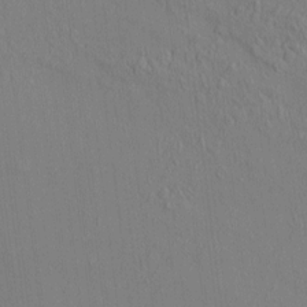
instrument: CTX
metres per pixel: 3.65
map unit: HNhu
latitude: 6.9136
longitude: 15.1243
